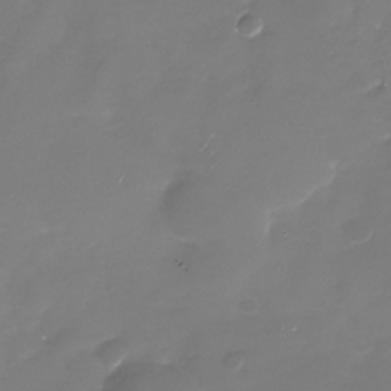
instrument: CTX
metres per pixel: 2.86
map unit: Nhu
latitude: -28.5574
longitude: -68.3278
